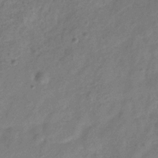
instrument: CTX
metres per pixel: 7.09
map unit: Hve
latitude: -32.8597
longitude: 89.8611
